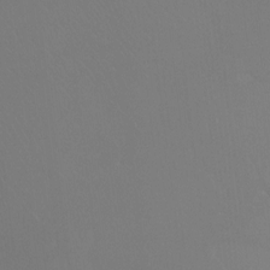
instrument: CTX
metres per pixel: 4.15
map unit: Htu
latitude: -7.4454
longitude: -33.2726
